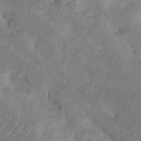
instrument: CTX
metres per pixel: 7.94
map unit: Nhu
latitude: 8.3656
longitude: -22.6679
